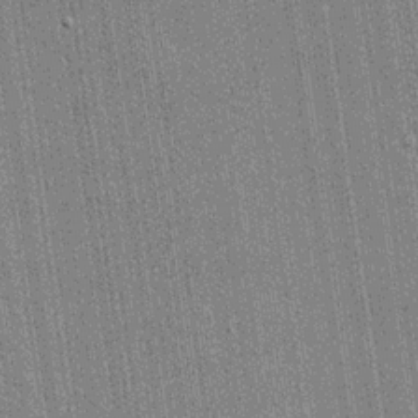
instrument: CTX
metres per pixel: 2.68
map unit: lHvf
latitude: 18.9891
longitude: 142.5384
